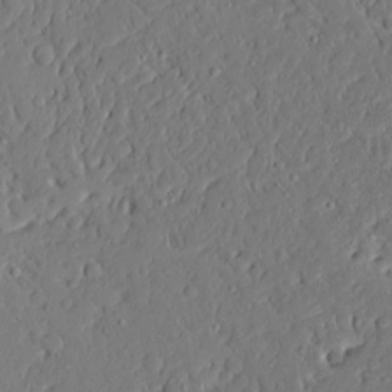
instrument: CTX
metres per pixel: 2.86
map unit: Ave
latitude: 15.1215
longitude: -140.3656
